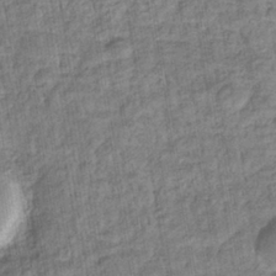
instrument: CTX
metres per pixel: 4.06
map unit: eHb
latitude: -36.7841
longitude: 79.8044
